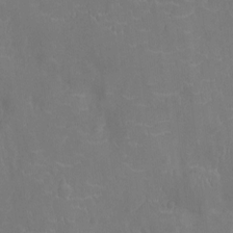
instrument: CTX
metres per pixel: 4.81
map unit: Ht
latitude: -9.9367
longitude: -21.6316
